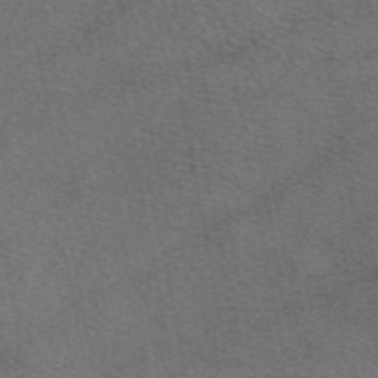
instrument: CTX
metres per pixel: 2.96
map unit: eAb
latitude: 49.0269
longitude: 112.9920
